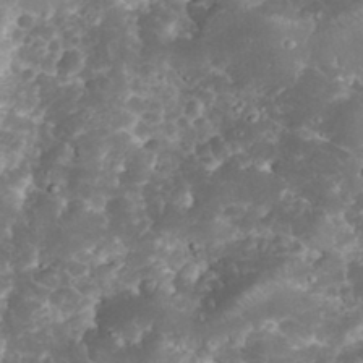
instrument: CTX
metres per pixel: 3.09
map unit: eHh
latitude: 34.6112
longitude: -64.3845
